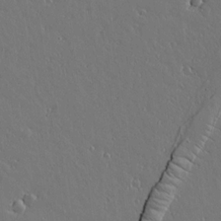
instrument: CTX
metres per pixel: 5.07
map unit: lAvf
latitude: 15.4427
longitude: -126.7057
